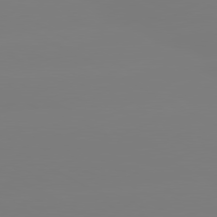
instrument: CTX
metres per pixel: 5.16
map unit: lApd
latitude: 80.2522
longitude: -148.3089
